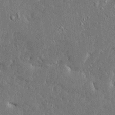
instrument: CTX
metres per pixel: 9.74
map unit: Ave
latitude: 16.9892
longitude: -140.2144
